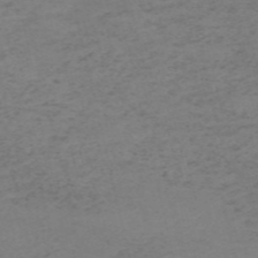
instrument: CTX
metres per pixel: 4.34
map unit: HNb
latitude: -55.2376
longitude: -46.6869
